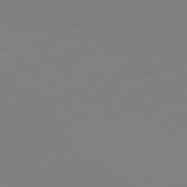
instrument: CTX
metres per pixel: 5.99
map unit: Hpe
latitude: 77.1025
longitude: -132.4979
